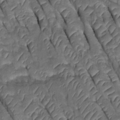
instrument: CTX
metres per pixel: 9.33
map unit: Htu
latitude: 0.1766
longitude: 147.8800
